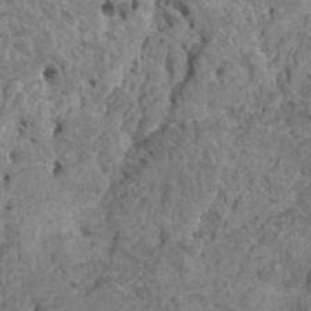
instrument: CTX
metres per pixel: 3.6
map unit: HNhu
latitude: 7.0836
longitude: -1.0080
